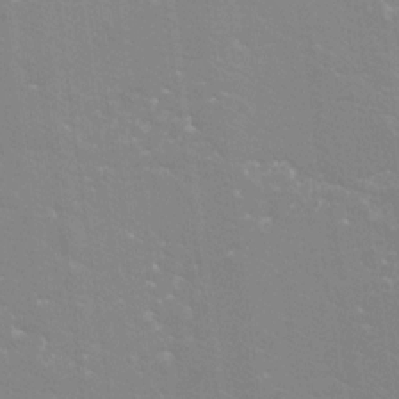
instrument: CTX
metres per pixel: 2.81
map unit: Hto
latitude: -8.7085
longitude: -43.0459
